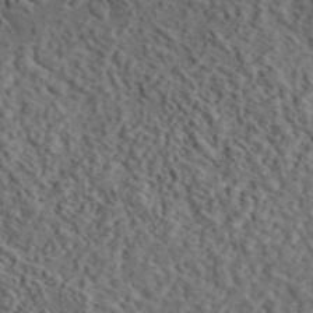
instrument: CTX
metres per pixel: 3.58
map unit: eAb
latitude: 43.5938
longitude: 115.1242
